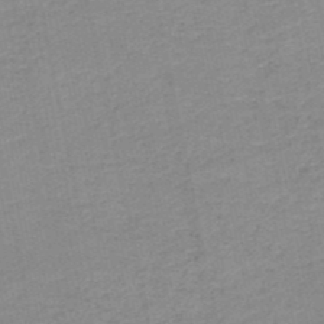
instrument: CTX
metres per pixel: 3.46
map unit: HNb
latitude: -49.9556
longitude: -49.1214
